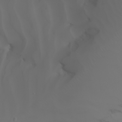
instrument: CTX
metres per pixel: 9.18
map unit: Aa
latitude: -6.8975
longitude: -85.1970
